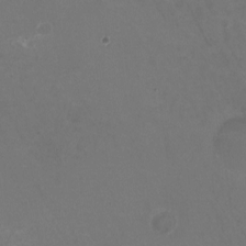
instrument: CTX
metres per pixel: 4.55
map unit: HNhu
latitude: -1.3321
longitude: -2.8002
